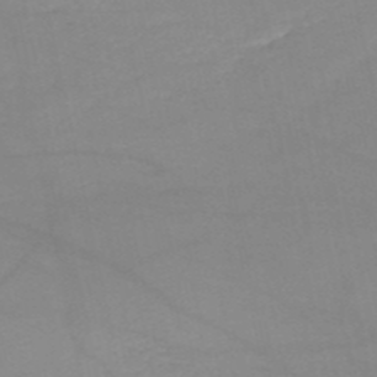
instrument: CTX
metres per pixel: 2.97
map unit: HNb
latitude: -51.5777
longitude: -41.7260
